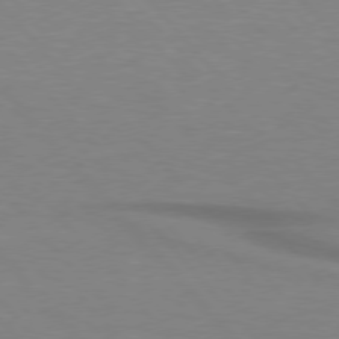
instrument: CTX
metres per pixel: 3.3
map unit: lApd
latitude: 76.4223
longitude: -86.5357
